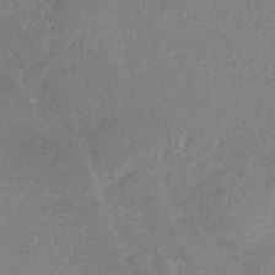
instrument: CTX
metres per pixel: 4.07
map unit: lHb
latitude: -33.0487
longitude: 69.4454
